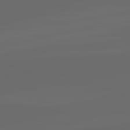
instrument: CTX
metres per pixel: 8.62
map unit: lApd
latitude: 83.8394
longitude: -129.5749
